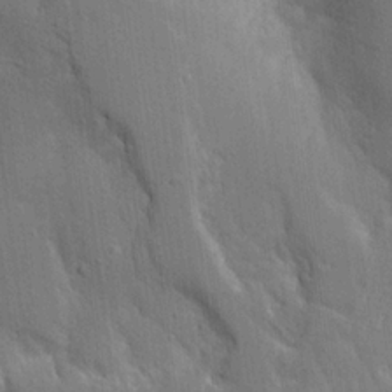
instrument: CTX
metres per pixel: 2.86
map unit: Aa
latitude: 16.2334
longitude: -149.3293
